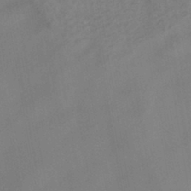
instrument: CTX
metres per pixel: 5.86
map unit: HNhu
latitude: -41.7289
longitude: 101.8044
